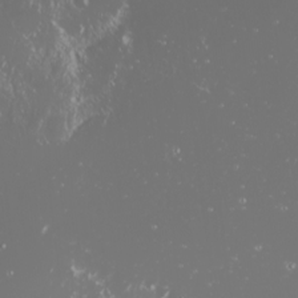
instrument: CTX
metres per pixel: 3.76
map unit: Nhu
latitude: -0.5763
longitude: -78.8947
